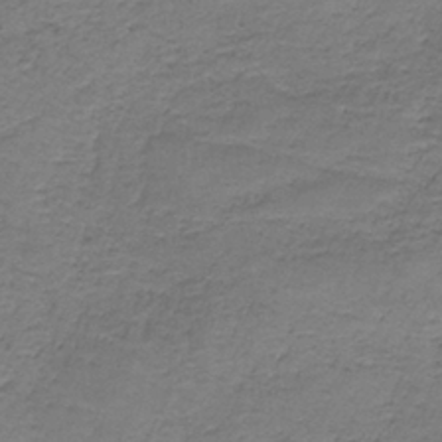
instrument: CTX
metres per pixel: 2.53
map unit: HNb
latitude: -36.6707
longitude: 53.8611
